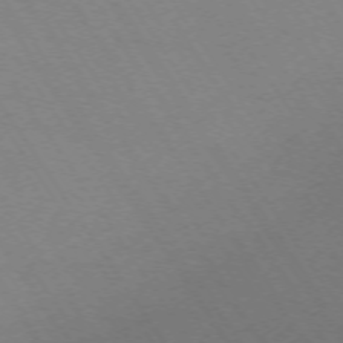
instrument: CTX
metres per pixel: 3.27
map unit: Ap
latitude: -73.5021
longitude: -70.7813
